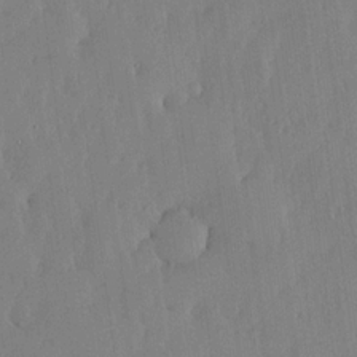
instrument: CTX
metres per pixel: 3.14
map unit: lHvf
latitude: 18.6301
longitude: -116.2334
